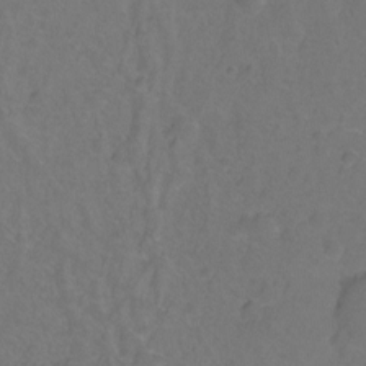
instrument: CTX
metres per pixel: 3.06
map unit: Hto
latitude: -2.1983
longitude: -34.2144
